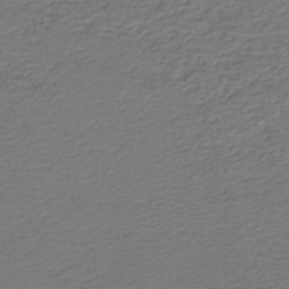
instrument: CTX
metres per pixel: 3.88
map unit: HNb
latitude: -43.0297
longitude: 50.5574
